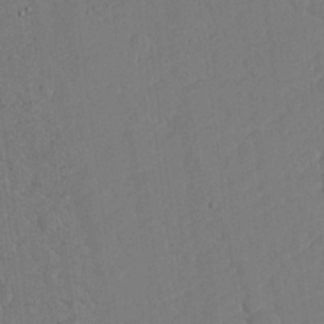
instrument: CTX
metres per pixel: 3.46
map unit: lHvf
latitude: 18.7246
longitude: -112.8002
